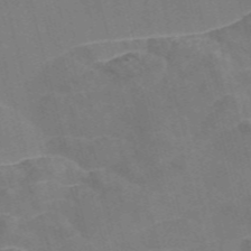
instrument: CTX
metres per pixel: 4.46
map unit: Nve
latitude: -57.3887
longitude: 54.9731
